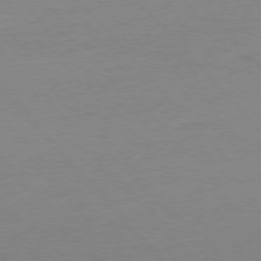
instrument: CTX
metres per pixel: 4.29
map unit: Ap
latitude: -76.2550
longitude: -93.2915
